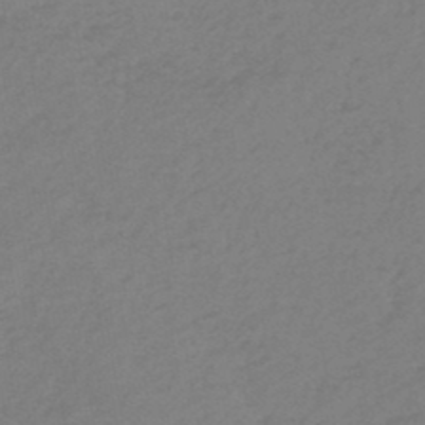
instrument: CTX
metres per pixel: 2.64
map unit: lHb
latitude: -46.9164
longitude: 57.5588
